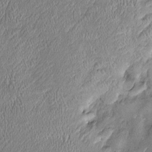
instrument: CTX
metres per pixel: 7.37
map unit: Htu
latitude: -6.2172
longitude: 159.2376
